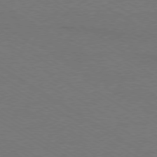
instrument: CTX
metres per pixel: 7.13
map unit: Ap
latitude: -79.3698
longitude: -84.5924
